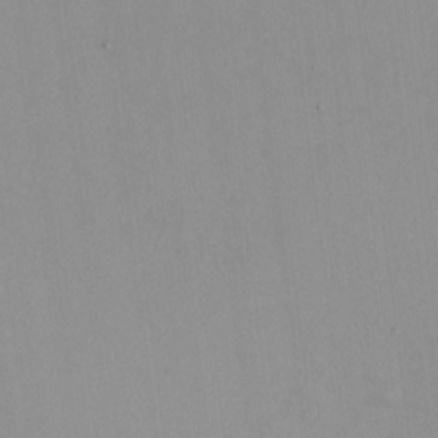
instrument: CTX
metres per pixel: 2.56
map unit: HNhu
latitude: -1.8990
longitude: -7.2159
